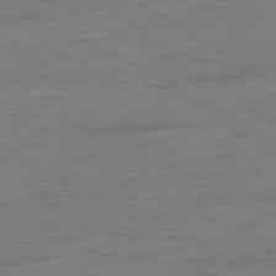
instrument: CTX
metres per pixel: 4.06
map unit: Ap
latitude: -81.0865
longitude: -78.8002
